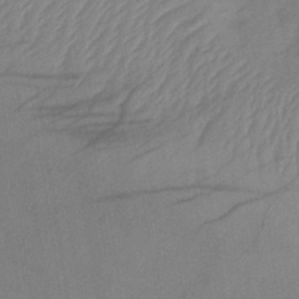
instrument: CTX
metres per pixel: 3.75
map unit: HNb
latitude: -33.5210
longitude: 63.6722
